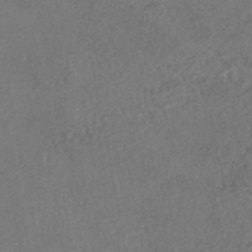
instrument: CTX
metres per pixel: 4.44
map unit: HNhu
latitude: -47.7855
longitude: 98.2172
